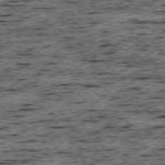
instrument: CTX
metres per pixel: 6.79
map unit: Ap
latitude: -75.5588
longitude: -92.2711
